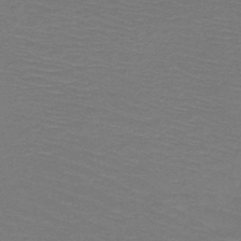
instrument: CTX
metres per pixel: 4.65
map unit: HNb
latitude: -48.8030
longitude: -45.9339
